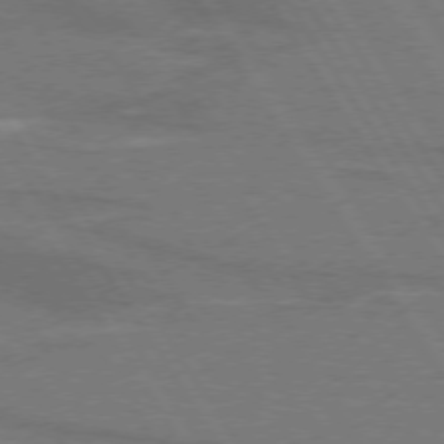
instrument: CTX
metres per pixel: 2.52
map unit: lApd
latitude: 74.1956
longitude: -66.1388
